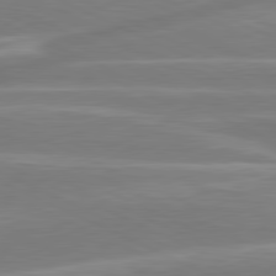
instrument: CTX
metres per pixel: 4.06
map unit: lApd
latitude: 81.1025
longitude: -131.0648
